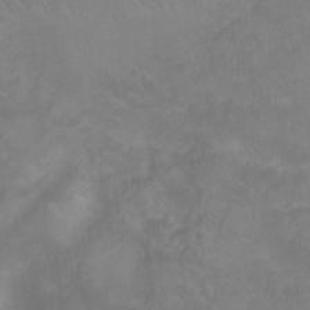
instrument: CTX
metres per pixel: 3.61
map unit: Ht
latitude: -10.0661
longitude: -39.4237
